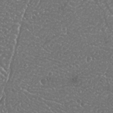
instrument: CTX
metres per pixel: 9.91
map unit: Nhu
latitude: 25.0458
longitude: -59.1025
